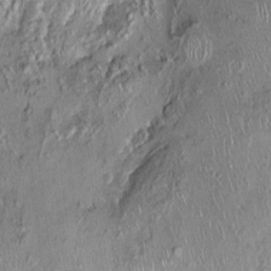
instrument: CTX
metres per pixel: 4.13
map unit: Nhu
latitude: -0.1228
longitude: -14.7436
